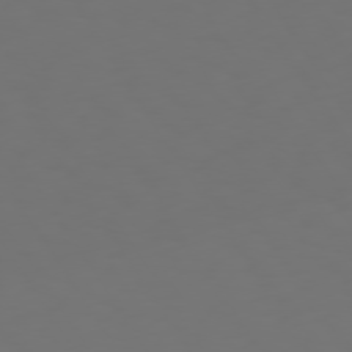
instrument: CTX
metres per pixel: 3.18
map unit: Hpe
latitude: 73.5749
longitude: -126.9136
